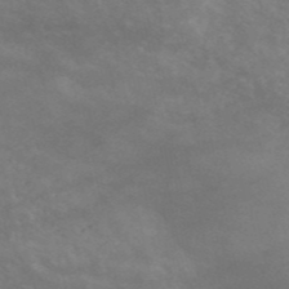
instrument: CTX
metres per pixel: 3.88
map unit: HNb
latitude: -52.6518
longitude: -41.6693
